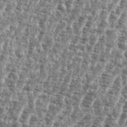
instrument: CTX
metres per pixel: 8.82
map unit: eHh
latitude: 35.4804
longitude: -135.5560
